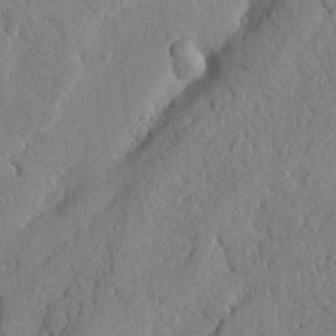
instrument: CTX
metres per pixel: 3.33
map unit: Nhu
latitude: 21.5560
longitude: -76.0255
